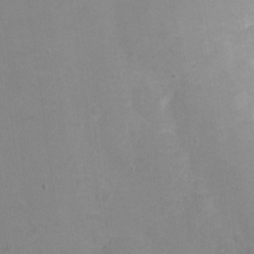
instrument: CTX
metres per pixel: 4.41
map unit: Ht
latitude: 0.9702
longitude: -33.7261
